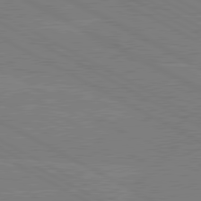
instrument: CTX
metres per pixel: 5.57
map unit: lApd
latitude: 80.5546
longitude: -127.2159
